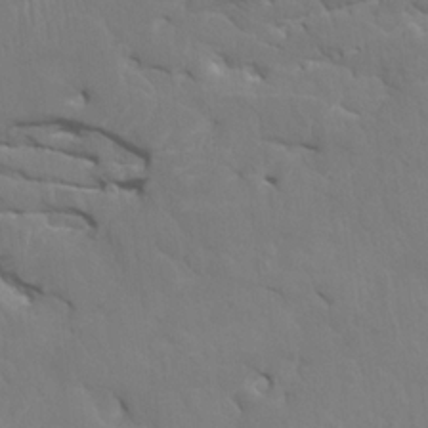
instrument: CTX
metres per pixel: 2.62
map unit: HNhu
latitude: 7.4615
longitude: -4.4979
